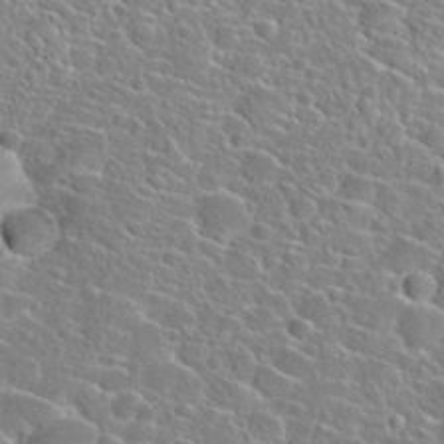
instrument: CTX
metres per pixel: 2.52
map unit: Hto
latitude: 24.0444
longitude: -45.3670
